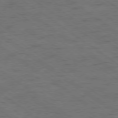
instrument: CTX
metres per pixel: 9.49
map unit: Ap
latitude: -79.4265
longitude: -99.3292
